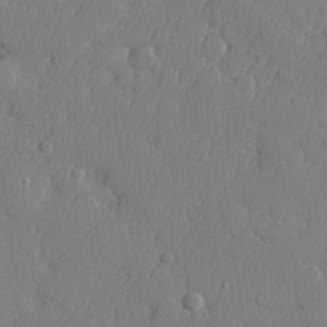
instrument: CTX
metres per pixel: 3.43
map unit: lHvf
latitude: 23.8583
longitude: 141.7477
